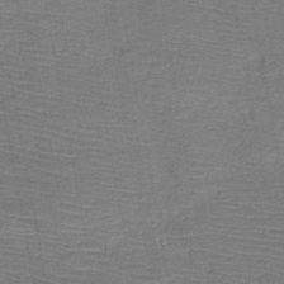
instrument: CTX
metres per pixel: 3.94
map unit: HNb
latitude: -48.8030
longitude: -42.7057
